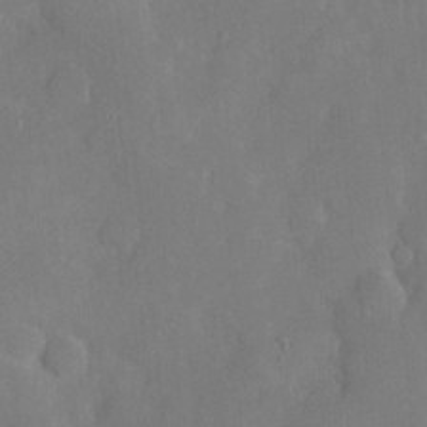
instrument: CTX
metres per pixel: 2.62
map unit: Htu
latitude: -6.3117
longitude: 144.9164
